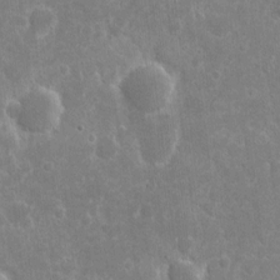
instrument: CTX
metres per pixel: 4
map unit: eHh
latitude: 6.8002
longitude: -70.1200
